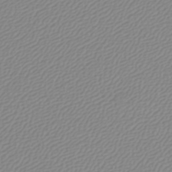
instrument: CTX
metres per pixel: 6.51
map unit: lHb
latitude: -45.1998
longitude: 75.6155
